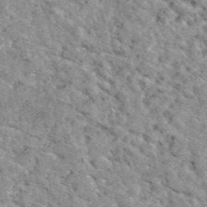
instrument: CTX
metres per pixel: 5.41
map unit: eAb
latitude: 49.3293
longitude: 111.5399
